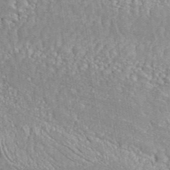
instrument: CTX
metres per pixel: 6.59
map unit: eAb
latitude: 42.7813
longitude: 106.5007
